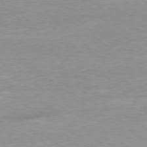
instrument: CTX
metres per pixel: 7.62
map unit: Ap
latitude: -77.2187
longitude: -88.4412
